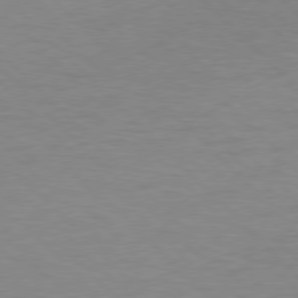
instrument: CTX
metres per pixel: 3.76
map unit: lApd
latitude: 77.1970
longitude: -59.8772
